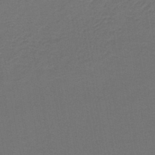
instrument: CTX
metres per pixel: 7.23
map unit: lHb
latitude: -43.0864
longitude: 53.1242
